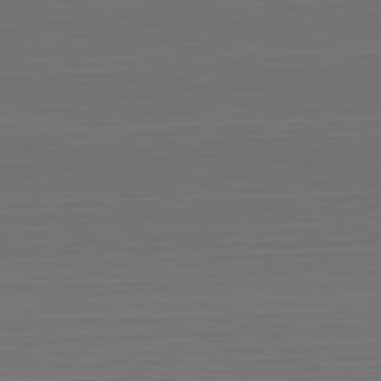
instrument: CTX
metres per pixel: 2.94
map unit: Hpe
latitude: -82.8030
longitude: 11.7856
